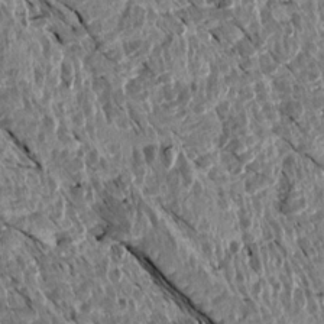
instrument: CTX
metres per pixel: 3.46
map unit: Aa
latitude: 14.2145
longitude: -143.6694
